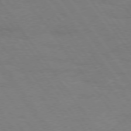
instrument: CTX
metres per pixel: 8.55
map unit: Hpe
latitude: 74.7435
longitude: -141.0458
